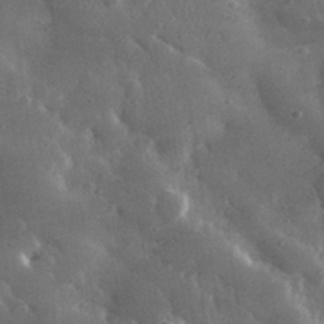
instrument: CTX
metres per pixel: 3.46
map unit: lHvf
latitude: 31.4616
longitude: -88.8380
